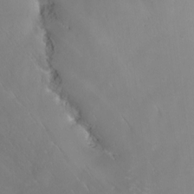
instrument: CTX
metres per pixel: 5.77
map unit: Nhu
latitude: -12.2362
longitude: -68.4979
